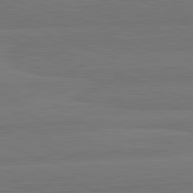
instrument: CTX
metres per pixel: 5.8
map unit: lApd
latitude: 82.4790
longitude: 165.8423
